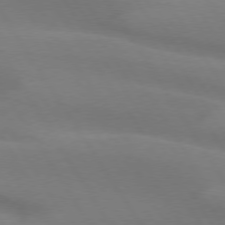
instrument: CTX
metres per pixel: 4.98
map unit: lApd
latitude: 75.0270
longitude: -66.3845
